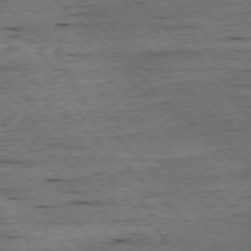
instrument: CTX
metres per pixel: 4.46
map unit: Ap
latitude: -77.1998
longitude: -86.8569
